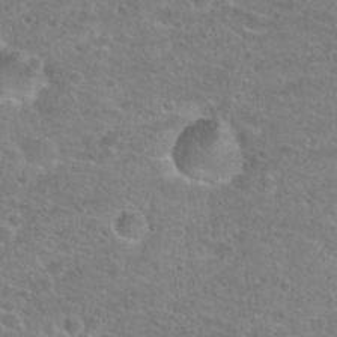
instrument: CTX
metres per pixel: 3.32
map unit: Hto
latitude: 25.5938
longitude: -48.5735
